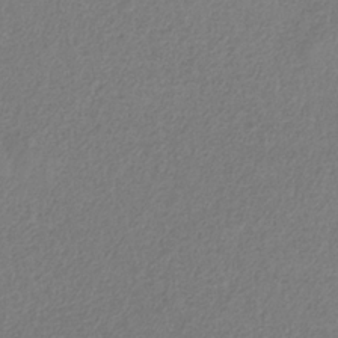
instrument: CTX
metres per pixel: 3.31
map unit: HNb
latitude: -32.8408
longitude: 55.8611
